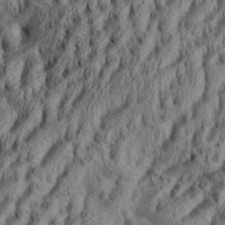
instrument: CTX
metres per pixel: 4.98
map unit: Aa
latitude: 34.0255
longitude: -136.7247
